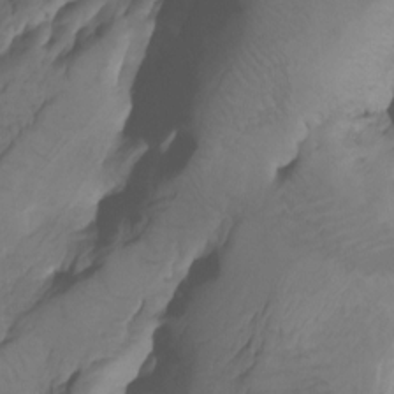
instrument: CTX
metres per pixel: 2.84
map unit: Nhu
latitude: -8.1606
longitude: -67.4048
